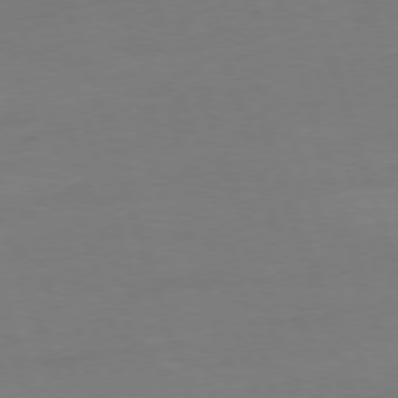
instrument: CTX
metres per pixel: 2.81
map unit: Ap
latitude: -76.6896
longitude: -73.3482
